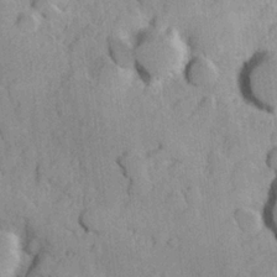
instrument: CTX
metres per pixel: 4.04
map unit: Hve
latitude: 23.9339
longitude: 148.0283
